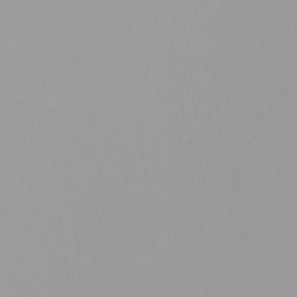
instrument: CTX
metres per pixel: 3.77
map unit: HNhu
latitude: -0.4818
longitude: -5.3104
